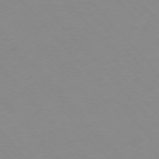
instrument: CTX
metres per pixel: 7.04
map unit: Hpe
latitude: -76.6330
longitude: -18.9891
